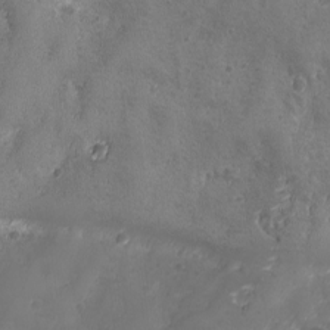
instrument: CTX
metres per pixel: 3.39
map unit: Ave
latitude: -7.8044
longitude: -119.7449
